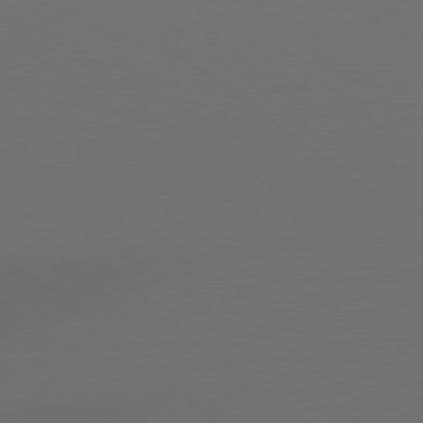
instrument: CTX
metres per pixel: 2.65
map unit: Hpe
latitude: 78.5168
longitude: -174.8947
